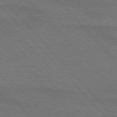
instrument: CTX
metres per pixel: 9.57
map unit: lApd
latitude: 75.4426
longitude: -81.6694
